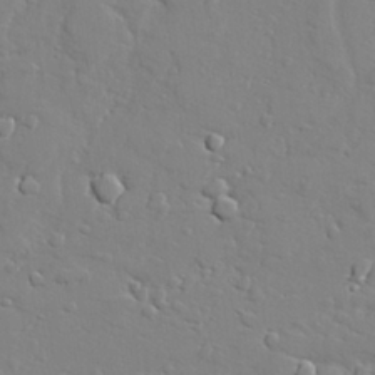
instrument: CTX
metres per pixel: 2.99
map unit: lAvf
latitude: 28.2333
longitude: -108.2144
